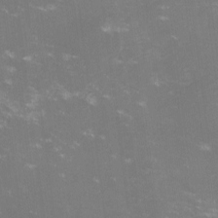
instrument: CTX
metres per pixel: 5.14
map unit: lHvf
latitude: -14.0283
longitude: -100.5168
